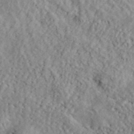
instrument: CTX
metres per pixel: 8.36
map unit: ANa
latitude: 40.8191
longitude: -86.1578
